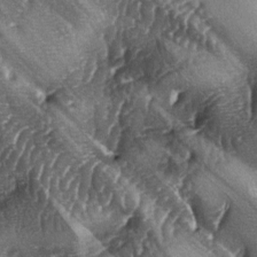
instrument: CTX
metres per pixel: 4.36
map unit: lAa
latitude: -5.8800
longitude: -125.9150
